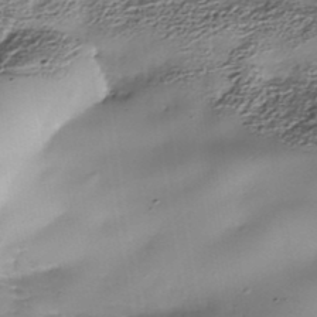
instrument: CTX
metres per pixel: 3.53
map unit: Nhe
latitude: -37.8989
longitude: -148.0444
